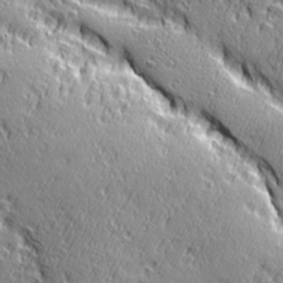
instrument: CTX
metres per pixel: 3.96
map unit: Ave
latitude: 21.0459
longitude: -135.8583
